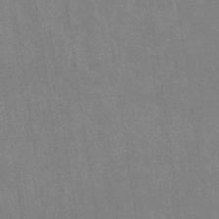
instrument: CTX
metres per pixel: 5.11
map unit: eHb
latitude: -37.1998
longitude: 76.5574
